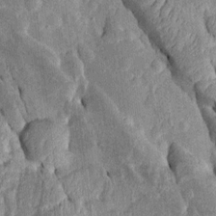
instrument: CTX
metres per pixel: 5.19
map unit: Htu
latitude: -0.5196
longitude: 150.1227
